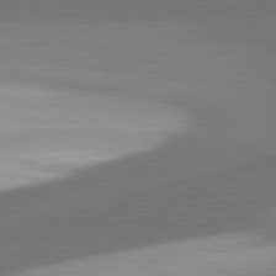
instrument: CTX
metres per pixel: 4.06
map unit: lApd
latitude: 81.8016
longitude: 139.1431
